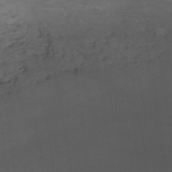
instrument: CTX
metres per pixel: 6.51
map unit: HNb
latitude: -51.6344
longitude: -39.6127
